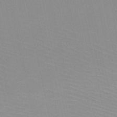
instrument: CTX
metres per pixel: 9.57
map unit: HNb
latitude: -48.1417
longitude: -43.5749
